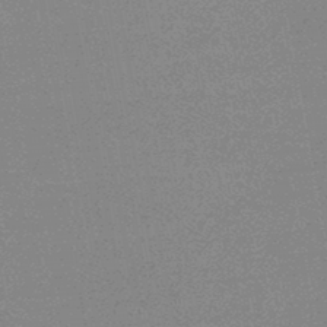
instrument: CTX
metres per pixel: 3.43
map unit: HNb
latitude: -45.0864
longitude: -39.9717
